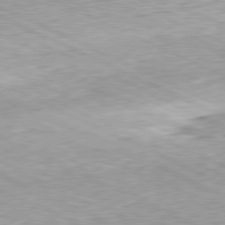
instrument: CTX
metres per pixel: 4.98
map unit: Hpe
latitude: -81.5399
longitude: 10.6708
